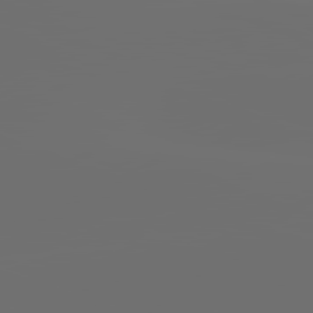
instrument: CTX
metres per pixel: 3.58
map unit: lApd
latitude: 82.0822
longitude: -152.2901
